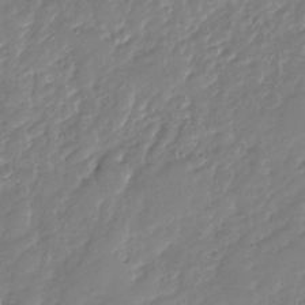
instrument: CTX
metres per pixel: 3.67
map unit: Nhu
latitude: -27.8044
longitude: -61.0647
